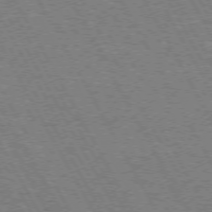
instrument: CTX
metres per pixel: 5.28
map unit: Hpe
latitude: 72.4412
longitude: -128.4412
